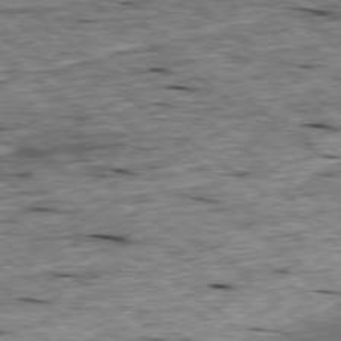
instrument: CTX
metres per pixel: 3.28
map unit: Ap
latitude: -78.9541
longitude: -88.0633
